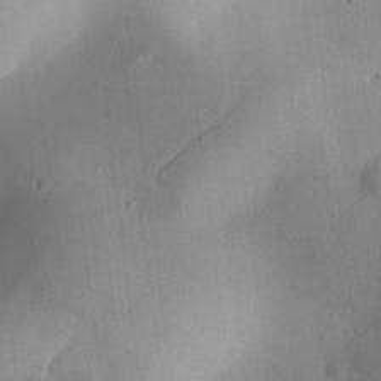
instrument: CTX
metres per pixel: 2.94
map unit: Ave
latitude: -10.2928
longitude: -122.0633
